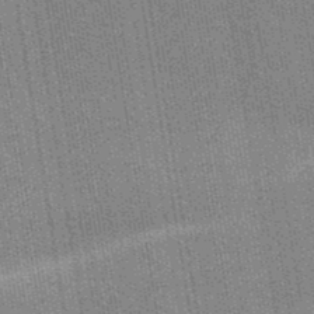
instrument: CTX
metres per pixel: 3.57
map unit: lHb
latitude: -48.3307
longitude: 74.3496
